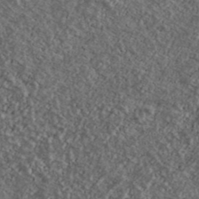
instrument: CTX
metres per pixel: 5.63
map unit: Ave
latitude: 40.2711
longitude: -108.0444
